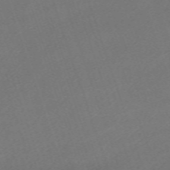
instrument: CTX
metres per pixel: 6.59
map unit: eHh
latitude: -63.9367
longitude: 50.7085
